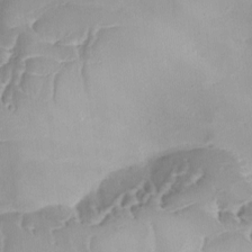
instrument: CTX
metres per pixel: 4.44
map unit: Ave
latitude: -9.3698
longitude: -122.4790
